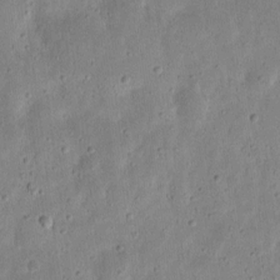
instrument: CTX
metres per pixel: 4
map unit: eHh
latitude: 9.6883
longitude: -72.4979
